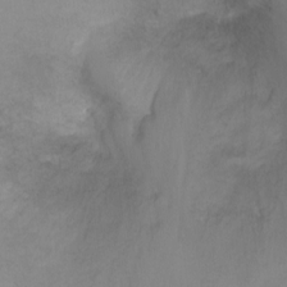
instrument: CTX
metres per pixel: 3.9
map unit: Ht
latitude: -6.4440
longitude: -33.8772
